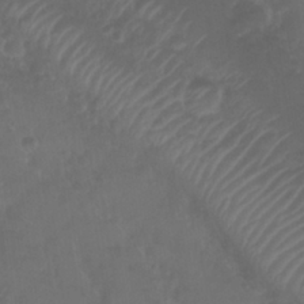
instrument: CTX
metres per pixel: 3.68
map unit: Nhu
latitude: 28.6679
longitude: -56.1010
